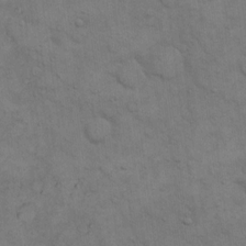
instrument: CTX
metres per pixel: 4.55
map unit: eHh
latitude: 15.8962
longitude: -66.5545
